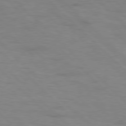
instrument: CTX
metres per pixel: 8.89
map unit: Hpe
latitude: 77.6694
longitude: -154.9325
